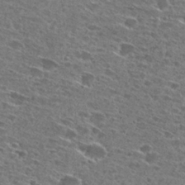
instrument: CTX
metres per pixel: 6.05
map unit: Hto
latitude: 27.8961
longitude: -46.2712
